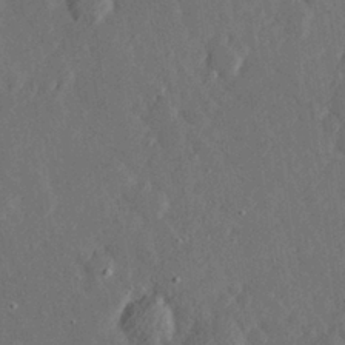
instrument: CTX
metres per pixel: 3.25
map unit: Hve
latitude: 26.0633
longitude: 145.0675
